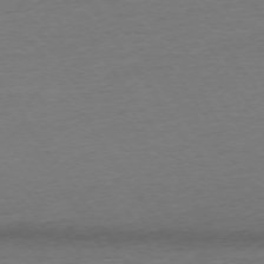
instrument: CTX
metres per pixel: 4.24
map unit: Ap
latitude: -74.3118
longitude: -85.7450
